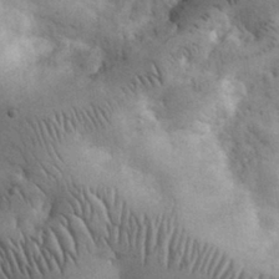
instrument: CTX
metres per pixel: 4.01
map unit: eHh
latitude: 32.1011
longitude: -68.5168
